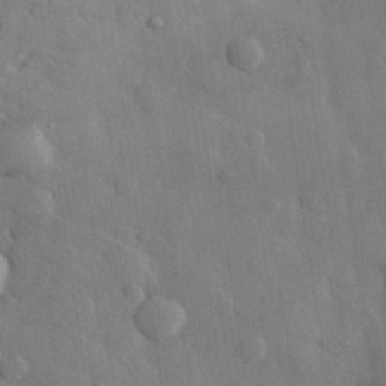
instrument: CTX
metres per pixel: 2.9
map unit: eHh
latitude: 28.8947
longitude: -79.1214
